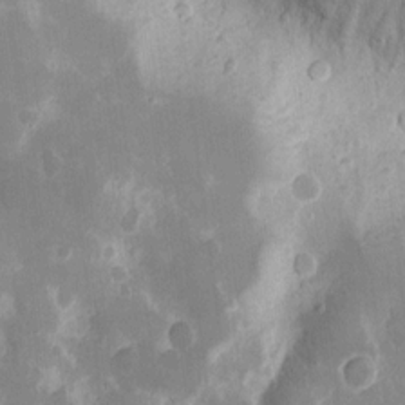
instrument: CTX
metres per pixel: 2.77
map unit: eHh
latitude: 12.3278
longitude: -71.8205
